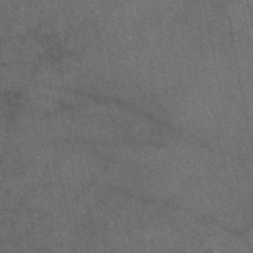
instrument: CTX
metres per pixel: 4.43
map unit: eAb
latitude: 47.8206
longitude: 111.6155
